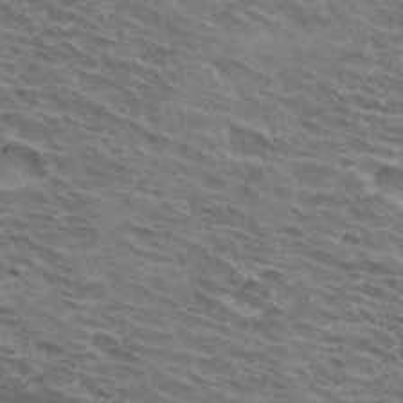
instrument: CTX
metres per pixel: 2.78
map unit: Hto
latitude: 32.4979
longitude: -44.4601
